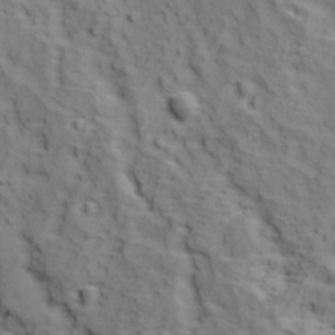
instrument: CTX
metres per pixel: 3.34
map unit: Ave
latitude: 11.7261
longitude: -105.0459
